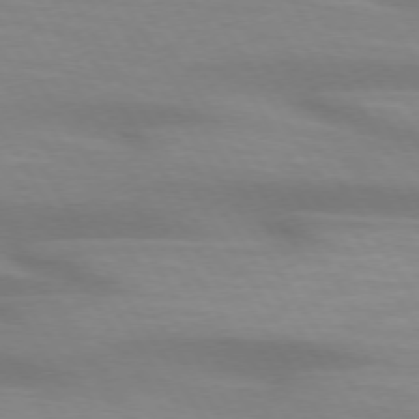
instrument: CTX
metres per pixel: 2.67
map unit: lApd
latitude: 73.4616
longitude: -53.4616
